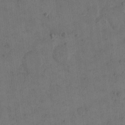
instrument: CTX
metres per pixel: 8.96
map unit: eHh
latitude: 14.2334
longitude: -66.9135
